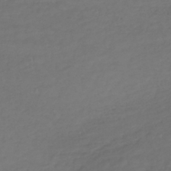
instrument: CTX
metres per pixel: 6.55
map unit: lHb
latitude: -38.9731
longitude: 69.8611
